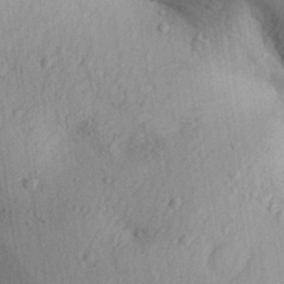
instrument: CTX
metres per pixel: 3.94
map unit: Aa
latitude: 30.7436
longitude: -146.9136
